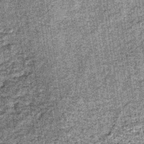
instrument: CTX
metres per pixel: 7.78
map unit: lHb
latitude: -36.9352
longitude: 64.7652
